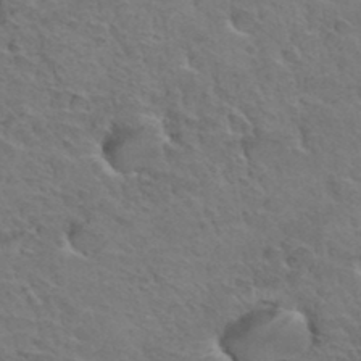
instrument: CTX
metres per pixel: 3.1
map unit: Hto
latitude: 35.3103
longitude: -47.1592
